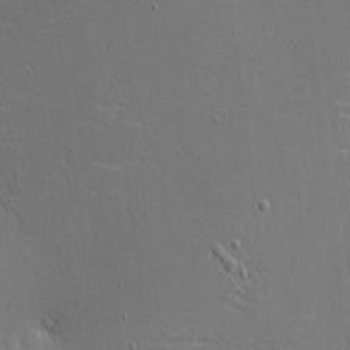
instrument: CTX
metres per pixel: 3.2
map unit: eHh
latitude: -4.2172
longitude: -82.6868
